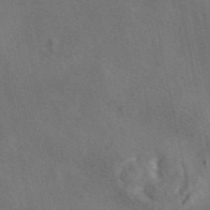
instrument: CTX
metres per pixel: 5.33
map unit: eAb
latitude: 46.5168
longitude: 111.6532
